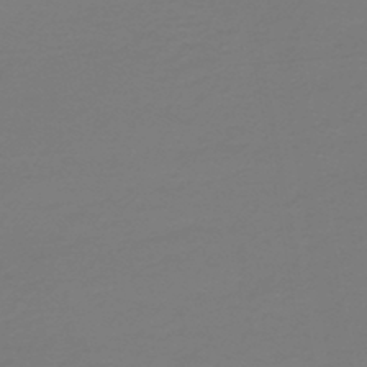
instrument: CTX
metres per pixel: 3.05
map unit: HNb
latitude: -46.5384
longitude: 53.5399
